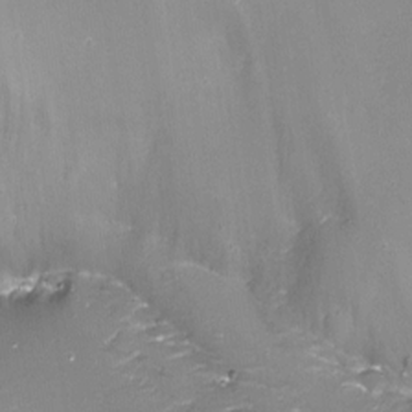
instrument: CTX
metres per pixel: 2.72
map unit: Aa
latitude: -8.0661
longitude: -71.9717
